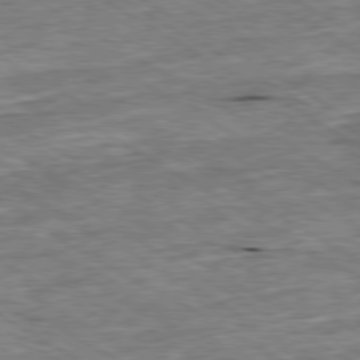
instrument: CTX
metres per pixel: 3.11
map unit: Ap
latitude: -80.0850
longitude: -86.1955
